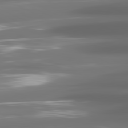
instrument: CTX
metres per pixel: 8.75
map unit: lApd
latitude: 81.1025
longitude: -141.0269
